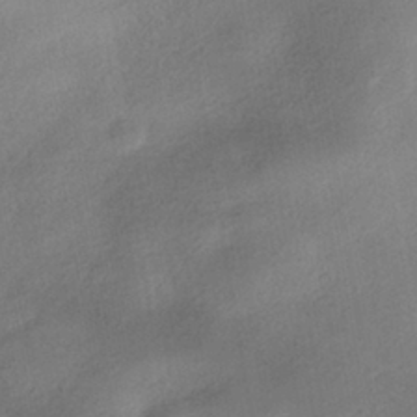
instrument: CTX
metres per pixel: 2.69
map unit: HNhu
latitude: -39.7289
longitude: 95.3131
